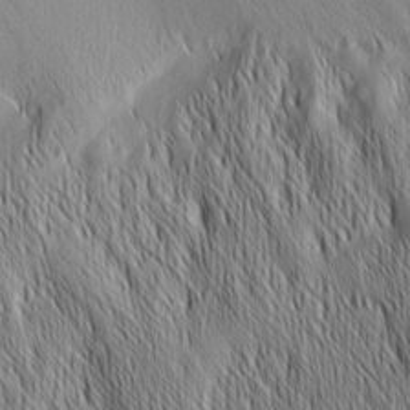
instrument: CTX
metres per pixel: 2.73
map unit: Nhu
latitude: -5.8233
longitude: -150.3845
